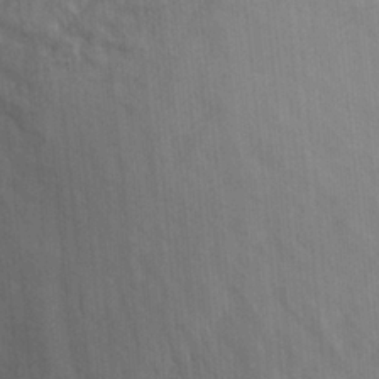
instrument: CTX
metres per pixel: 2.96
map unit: Hto
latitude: 23.6127
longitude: -38.8758
